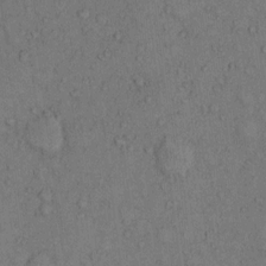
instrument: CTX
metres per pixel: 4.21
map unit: Hto
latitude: 10.4790
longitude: -59.1970
